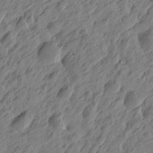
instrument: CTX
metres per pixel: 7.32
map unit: Htu
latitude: -5.5966
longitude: -179.0081
